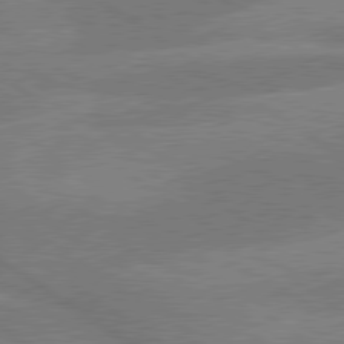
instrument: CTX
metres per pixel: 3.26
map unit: lApd
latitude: 79.8206
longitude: -121.8773
